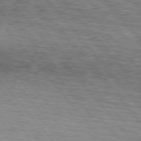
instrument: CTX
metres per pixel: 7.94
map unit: lApd
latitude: 75.7828
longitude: -82.1766
